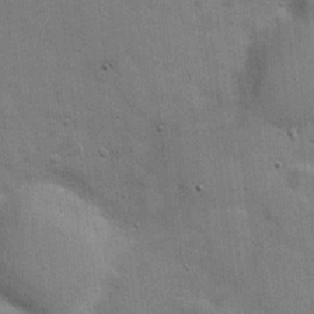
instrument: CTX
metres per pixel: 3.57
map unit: Hve
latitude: 18.6868
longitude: 151.7478
